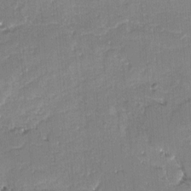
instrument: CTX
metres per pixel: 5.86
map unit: lAvf
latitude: -4.7652
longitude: -113.6127
